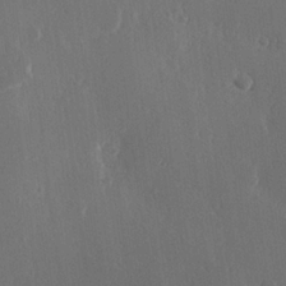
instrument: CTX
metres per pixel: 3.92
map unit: Hve
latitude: 22.8191
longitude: 146.8408
